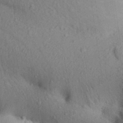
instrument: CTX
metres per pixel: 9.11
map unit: Aa
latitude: 30.4601
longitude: -146.9703
